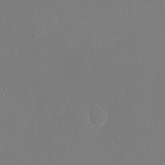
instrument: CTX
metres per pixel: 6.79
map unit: eHh
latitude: 19.8394
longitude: -68.5168
